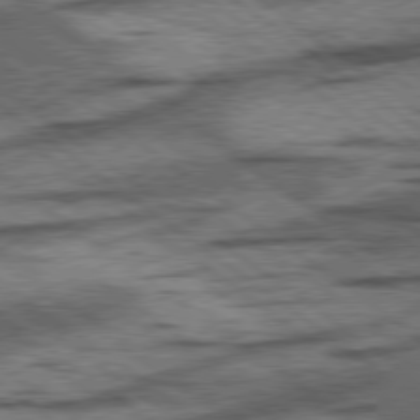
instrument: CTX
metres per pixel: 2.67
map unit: lApd
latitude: 78.4979
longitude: -52.8002
